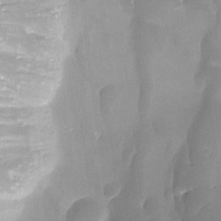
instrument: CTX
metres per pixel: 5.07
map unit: Ave
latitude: -9.6344
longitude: -122.6679
